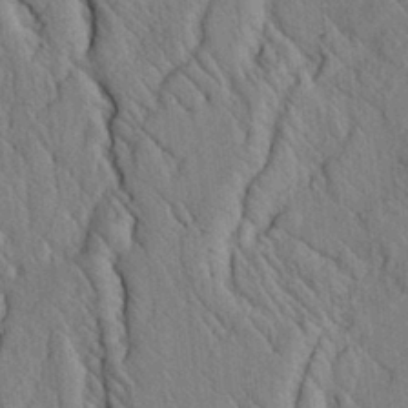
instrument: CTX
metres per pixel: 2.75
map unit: lAvf
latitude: 6.6868
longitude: 159.8422
